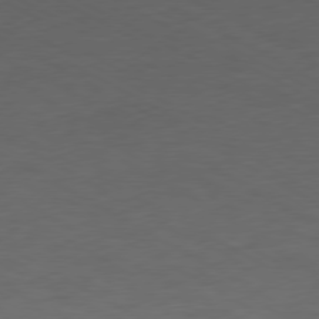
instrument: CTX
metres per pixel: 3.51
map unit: Ap
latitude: -77.2187
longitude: -75.2915
